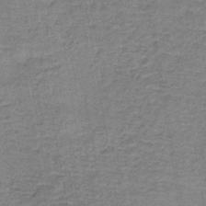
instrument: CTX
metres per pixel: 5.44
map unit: lHb
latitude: -40.3117
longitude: 59.3131
